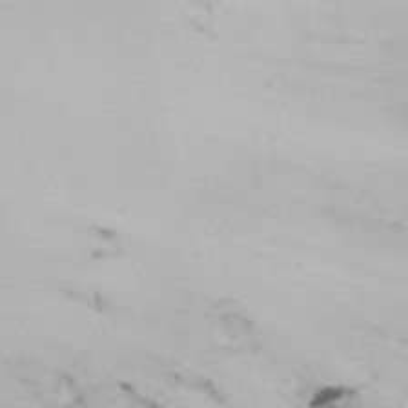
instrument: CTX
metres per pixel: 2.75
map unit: Nhu
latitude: -7.8989
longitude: -95.9717
